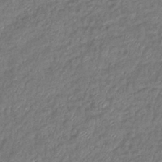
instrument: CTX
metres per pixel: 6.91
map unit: eHb
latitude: -39.6722
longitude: 78.3684
